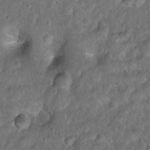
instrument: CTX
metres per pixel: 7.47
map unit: Nhu
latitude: 8.8569
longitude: -21.8206
